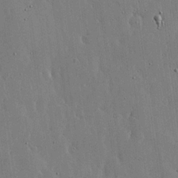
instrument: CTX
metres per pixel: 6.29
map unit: lHvf
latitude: 19.4426
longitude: -116.0255
